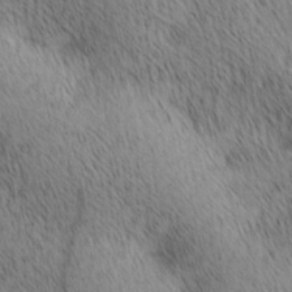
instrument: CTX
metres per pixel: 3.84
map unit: lAa
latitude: 10.6869
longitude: -108.1577
